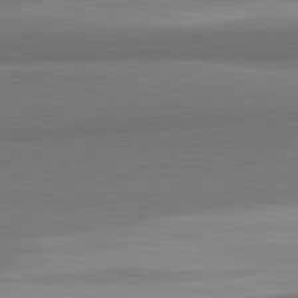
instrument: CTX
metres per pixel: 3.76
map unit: lApd
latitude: 82.1955
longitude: 170.9920
